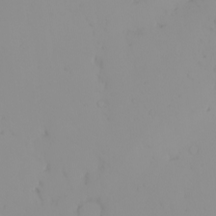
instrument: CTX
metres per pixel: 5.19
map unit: eHh
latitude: -1.3510
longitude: 19.8044
